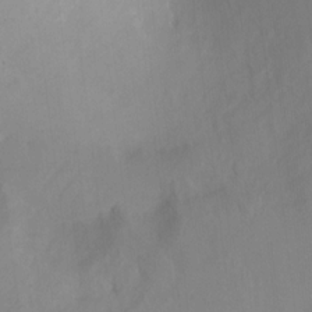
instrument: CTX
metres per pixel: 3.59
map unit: Ht
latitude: -0.3873
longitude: -34.8380
